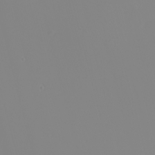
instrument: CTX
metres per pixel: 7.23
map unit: eHh
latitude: -5.1431
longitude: -85.5182
